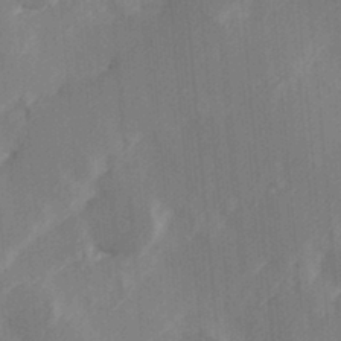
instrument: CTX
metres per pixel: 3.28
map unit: Hve
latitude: 31.3860
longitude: 148.9353
